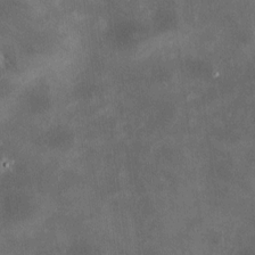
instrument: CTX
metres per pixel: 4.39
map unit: HNhu
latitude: 10.3656
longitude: 11.0298
